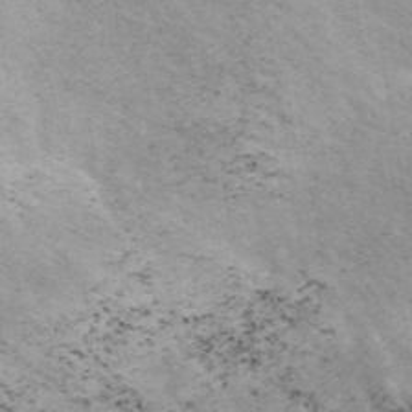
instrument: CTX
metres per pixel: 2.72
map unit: ANa
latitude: 45.1403
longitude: 20.9163
